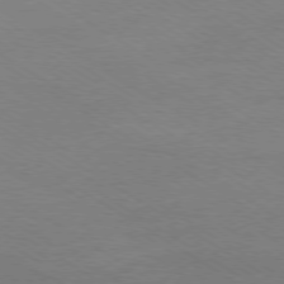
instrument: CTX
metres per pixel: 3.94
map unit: Ap
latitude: -78.8597
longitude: -84.0444
